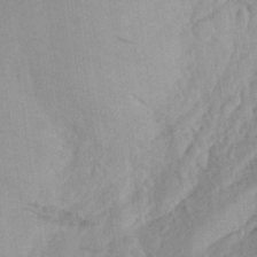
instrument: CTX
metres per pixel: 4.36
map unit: Aa
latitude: 25.8583
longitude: -146.5357
